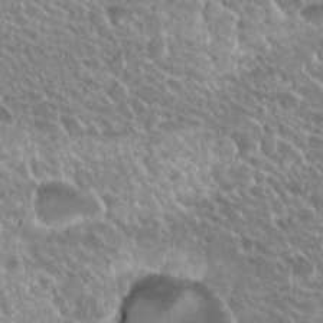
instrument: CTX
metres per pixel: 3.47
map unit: Nhu
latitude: 29.7449
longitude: -54.5546
